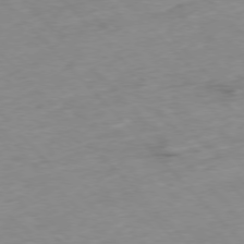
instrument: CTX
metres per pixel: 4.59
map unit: Hpe
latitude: -77.1620
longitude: -17.5371
